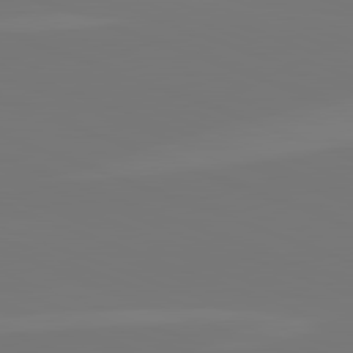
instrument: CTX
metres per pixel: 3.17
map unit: lApd
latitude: 82.1766
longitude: 145.8422
